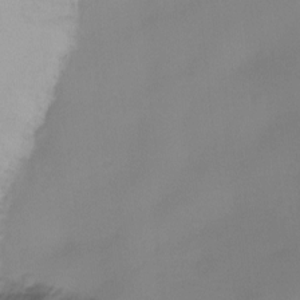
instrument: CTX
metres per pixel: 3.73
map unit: Ht
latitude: -14.7086
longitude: -51.3481
